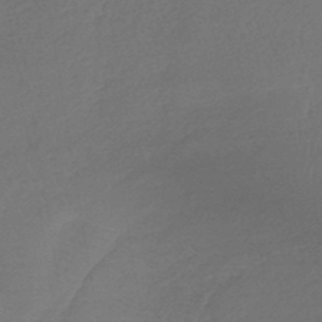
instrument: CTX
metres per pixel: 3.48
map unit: lHb
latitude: -43.2564
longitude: 60.2173
